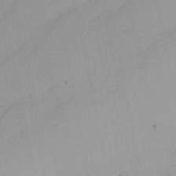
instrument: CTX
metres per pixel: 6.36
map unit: Nhu
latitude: -3.2753
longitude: -71.9906
